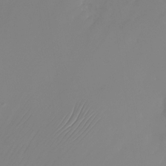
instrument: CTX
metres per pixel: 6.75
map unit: Nhu
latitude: -24.4251
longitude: -71.4804
